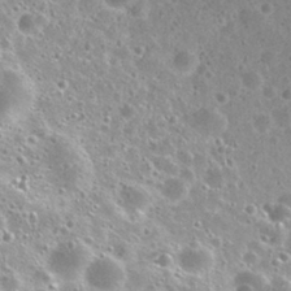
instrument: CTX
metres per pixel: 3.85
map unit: Nhu
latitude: 28.6301
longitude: -51.8205
